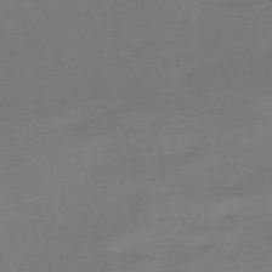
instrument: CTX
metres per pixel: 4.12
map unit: HNb
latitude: -55.9178
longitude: -40.5167
